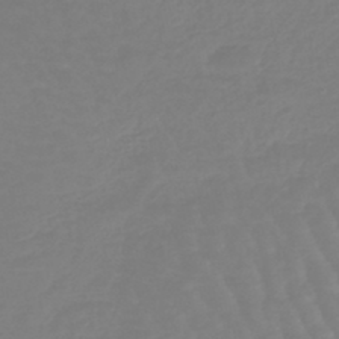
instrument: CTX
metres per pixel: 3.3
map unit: lHb
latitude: -45.1242
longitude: 79.5966
